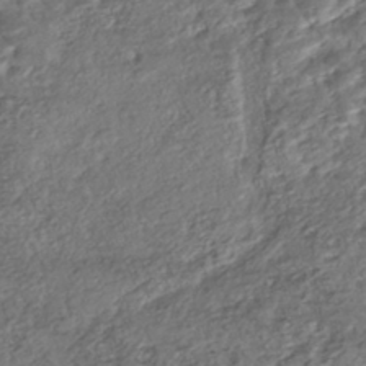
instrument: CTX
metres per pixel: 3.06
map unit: ANa
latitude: -42.5195
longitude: 109.2376
